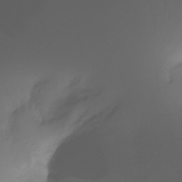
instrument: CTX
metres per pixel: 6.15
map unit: Nhu
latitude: -17.8045
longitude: -46.6491
